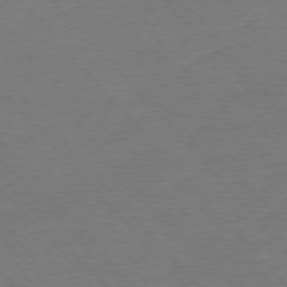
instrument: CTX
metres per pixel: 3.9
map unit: Ap
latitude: -76.4440
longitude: -95.2159
